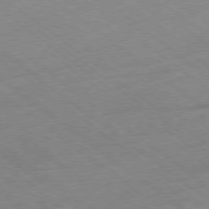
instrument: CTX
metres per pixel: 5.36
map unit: Hpe
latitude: -78.1983
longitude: -22.4034
